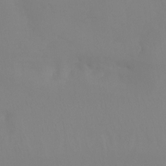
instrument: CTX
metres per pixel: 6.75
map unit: Ht
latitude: -15.2376
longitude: -53.0081
